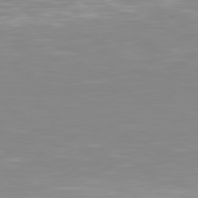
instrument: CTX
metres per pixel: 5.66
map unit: Hpe
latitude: 78.3090
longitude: -172.2522
